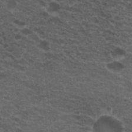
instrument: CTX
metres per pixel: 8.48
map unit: Hto
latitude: 19.9150
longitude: -36.5735
